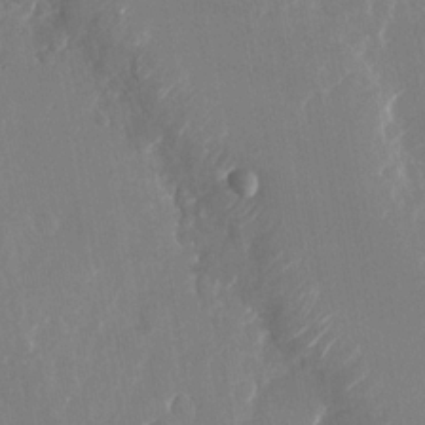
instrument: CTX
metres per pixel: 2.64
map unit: Nhu
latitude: -23.5210
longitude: -73.0648
